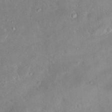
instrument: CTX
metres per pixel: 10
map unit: Ht
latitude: 15.1404
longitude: -37.4238
